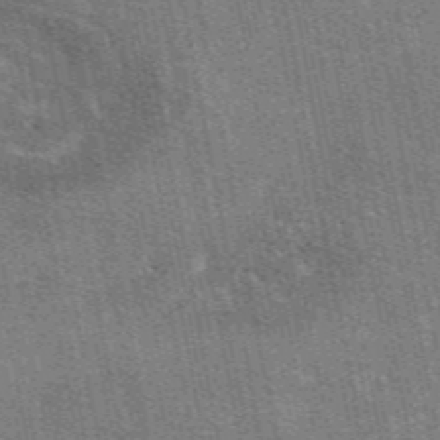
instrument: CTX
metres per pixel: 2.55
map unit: eAb
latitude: 48.6490
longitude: 116.6707
